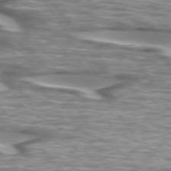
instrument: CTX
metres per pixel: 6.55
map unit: lApd
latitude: 74.5735
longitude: -57.5560
